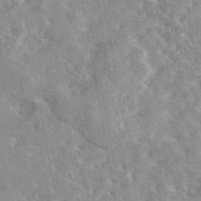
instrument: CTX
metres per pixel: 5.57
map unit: eAb
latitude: 44.6868
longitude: 117.0486
